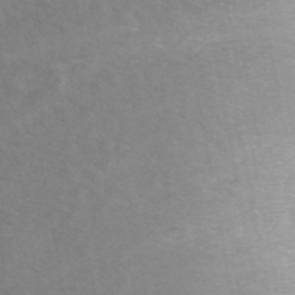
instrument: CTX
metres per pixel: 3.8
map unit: ANa
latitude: 45.0269
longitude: 28.2551
